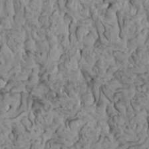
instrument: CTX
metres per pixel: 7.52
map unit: HNhu
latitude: 6.1578
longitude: -1.3103
